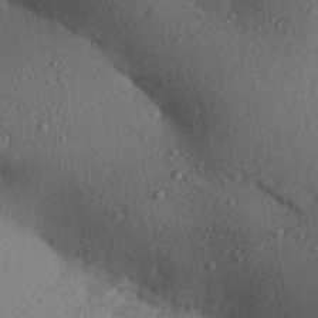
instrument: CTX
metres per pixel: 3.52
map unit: Aa
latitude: 30.0444
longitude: -146.7625
